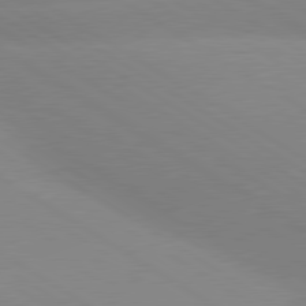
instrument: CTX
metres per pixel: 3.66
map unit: lApd
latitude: 80.0444
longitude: -152.2523
